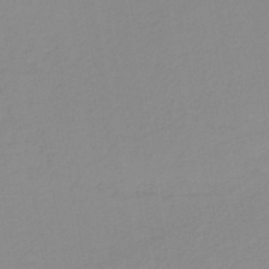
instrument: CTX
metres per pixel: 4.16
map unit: HNb
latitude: -35.3888
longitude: 51.7478
